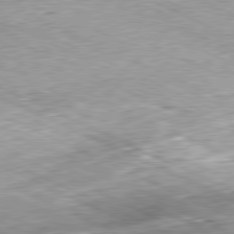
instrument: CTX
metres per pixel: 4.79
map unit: Hpe
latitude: -81.5588
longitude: 10.7274
